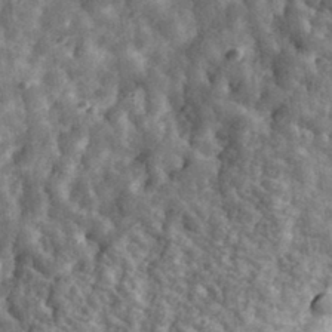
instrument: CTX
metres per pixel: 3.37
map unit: eHh
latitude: 33.5182
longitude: -79.5371
